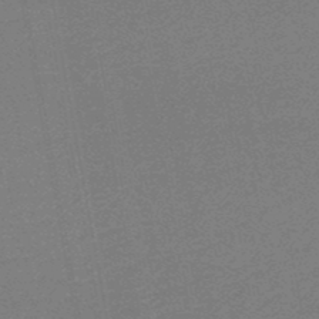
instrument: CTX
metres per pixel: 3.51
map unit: HNb
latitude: -48.2929
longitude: 59.7288
